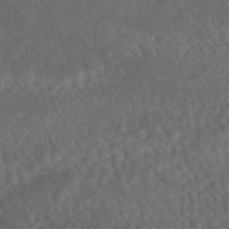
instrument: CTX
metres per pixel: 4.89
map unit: HNhu
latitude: -45.5966
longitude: 106.7086
